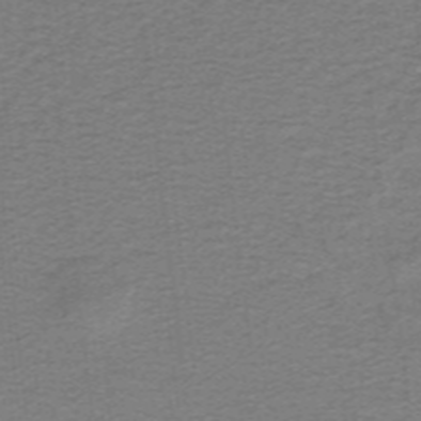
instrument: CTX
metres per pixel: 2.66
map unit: lHb
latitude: -41.1242
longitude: 54.2929
